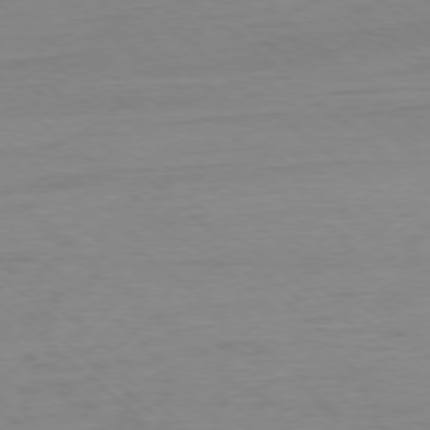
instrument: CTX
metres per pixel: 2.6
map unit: Ap
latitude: -76.5007
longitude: -77.3481
